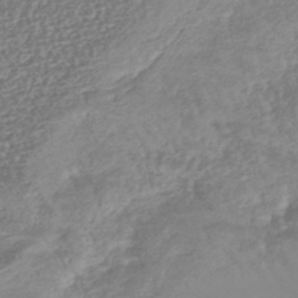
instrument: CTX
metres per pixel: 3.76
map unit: eHb
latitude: -44.0472
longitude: 81.4455
